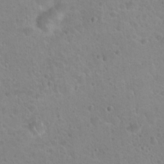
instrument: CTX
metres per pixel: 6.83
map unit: Hto
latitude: 22.3278
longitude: -50.5734
